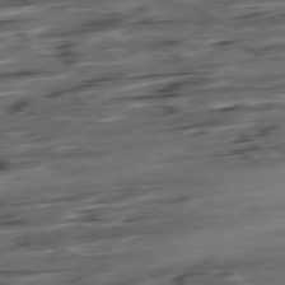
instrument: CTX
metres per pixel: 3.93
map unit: Hpe
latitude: -79.0486
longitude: -17.8772
